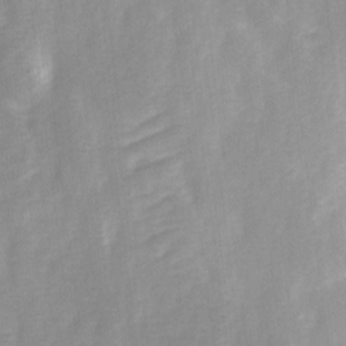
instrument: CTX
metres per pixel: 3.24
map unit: Ave
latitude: 1.8583
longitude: -112.4979
